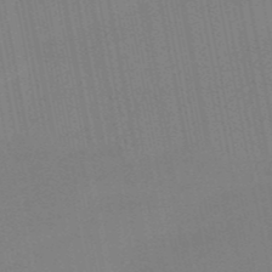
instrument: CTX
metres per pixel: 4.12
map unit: HNb
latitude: -52.5951
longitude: -45.5371
